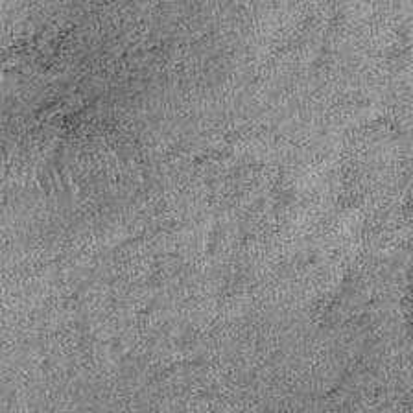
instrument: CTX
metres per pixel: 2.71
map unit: lHb
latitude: -38.7652
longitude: 67.2565
